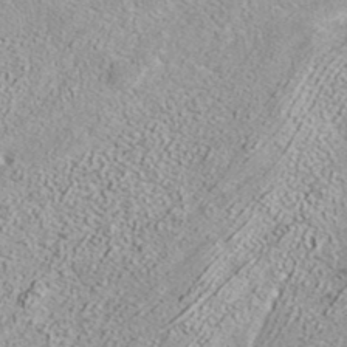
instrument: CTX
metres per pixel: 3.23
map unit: ANa
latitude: 37.3671
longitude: 18.6330
